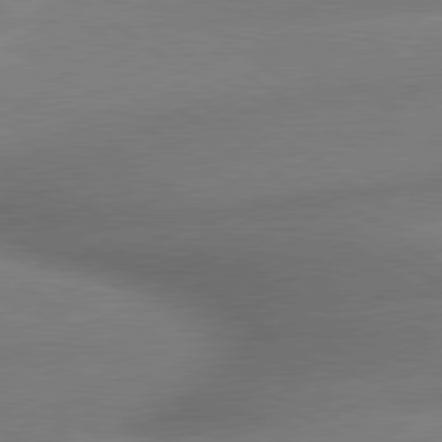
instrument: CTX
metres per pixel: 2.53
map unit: lApd
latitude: 79.9339
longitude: -167.6693
